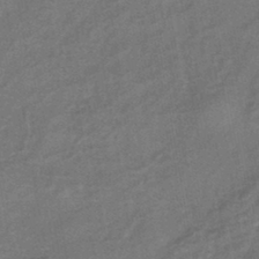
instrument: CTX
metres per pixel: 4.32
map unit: eHb
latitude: -43.2187
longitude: 84.1227
